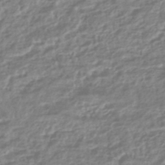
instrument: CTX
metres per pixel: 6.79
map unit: HNhu
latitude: -44.6707
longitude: 99.6722
